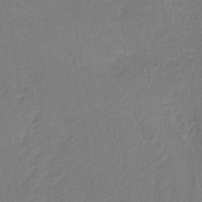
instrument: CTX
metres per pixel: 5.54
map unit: HNb
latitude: -36.9541
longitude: 57.7477
